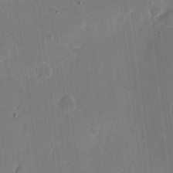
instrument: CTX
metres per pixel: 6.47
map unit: eHh
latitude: 6.1578
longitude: -66.9135
